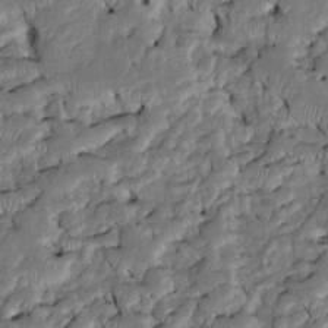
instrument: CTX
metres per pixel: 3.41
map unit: Htu
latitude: -7.5966
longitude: 145.7856
